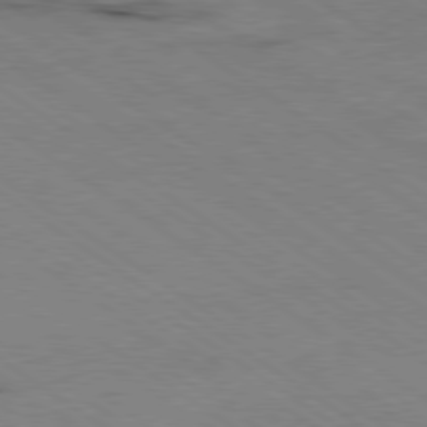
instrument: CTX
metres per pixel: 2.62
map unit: Hpe
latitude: -80.3873
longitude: 23.8423
